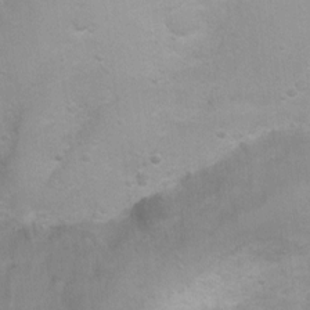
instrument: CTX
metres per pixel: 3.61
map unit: Nhu
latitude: 3.4993
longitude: -26.1011
